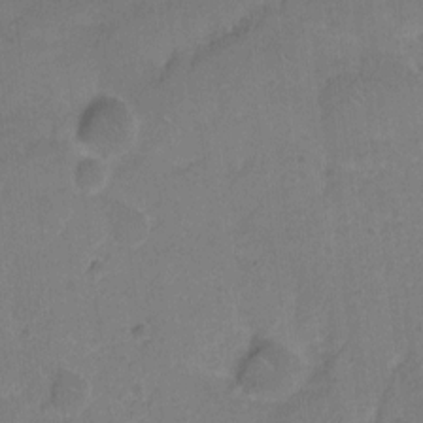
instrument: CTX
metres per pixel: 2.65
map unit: Hto
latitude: 6.8191
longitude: -62.9892
